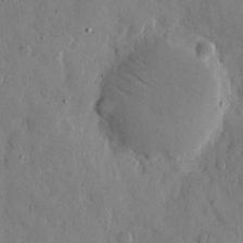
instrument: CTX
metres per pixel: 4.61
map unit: eHh
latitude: 10.2523
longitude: -67.4426
